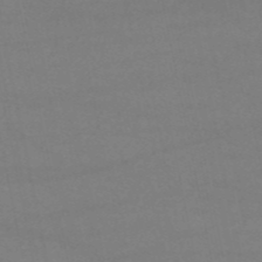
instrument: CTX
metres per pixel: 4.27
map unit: HNb
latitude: -53.7099
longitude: -34.2333
